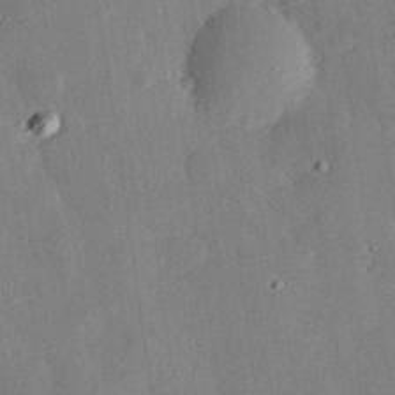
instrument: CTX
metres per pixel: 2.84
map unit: eHh
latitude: 29.4237
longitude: -81.4048
